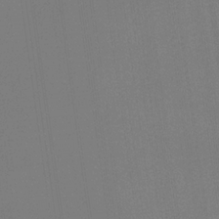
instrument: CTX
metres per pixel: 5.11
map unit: eHb
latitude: -30.2928
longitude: 69.6721
